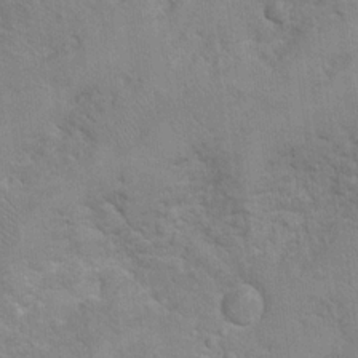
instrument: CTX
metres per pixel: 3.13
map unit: Hto
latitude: 16.2712
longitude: -38.1578
